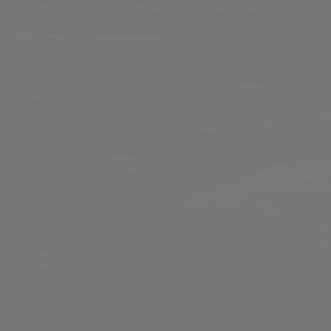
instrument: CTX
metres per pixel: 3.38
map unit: lApd
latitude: 82.2711
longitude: 145.1053
